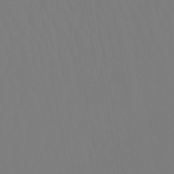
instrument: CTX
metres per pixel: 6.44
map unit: eHb
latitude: -50.4062
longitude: 74.4818
